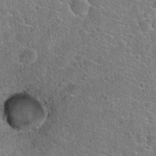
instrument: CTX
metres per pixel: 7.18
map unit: Hto
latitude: 22.5735
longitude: -44.6490
